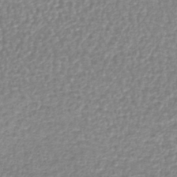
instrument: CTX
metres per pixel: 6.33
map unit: lHb
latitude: -42.1605
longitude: 70.8597
